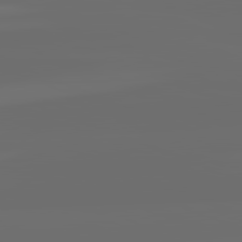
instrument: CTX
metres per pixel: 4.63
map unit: lApd
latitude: 82.3089
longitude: -164.6113
